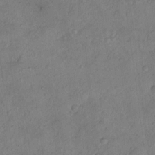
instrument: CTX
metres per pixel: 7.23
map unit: Nhu
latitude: 12.2334
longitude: -27.4238
